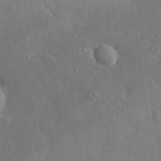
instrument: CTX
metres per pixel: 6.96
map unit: lHvf
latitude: 32.5357
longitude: -85.8017
